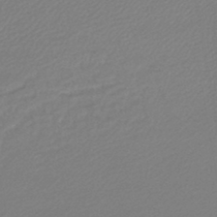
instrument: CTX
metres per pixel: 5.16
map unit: lHb
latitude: -45.8233
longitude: 59.8233
